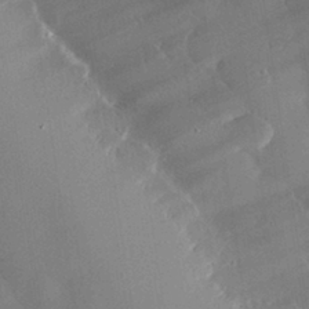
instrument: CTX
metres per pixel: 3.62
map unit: eHh
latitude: 29.9150
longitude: -81.3859
